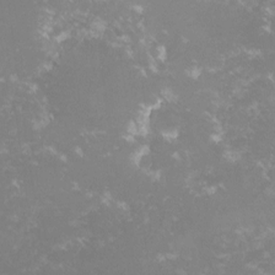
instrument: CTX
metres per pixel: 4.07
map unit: lHvf
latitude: -16.1417
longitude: -100.2901
